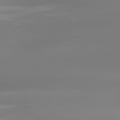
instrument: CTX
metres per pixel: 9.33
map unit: lApd
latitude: 81.5371
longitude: -162.3468
